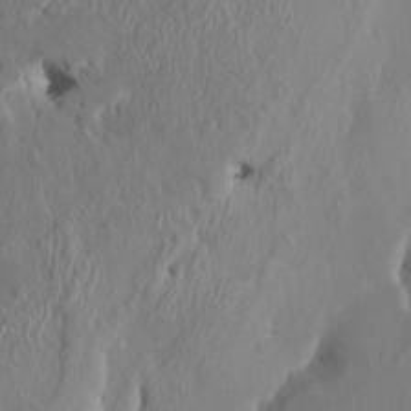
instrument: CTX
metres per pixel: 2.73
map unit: HNhu
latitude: 3.5560
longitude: -5.6505
